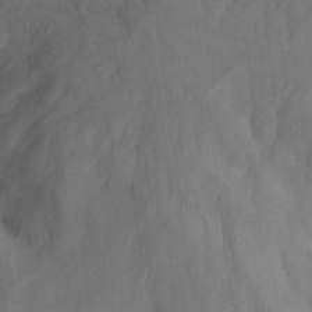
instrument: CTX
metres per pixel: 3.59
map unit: Nhu
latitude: 18.7246
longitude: -32.2334
